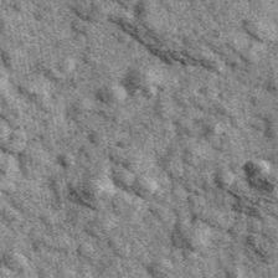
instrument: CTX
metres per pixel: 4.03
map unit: Ave
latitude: 40.8758
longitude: -107.1781
